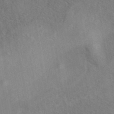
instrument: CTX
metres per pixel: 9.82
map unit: eAb
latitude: 42.6680
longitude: 110.9352
